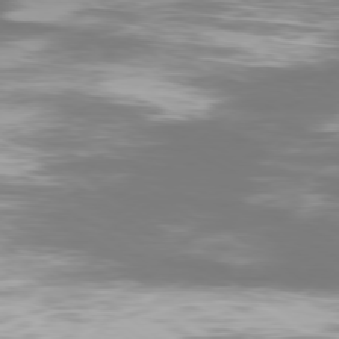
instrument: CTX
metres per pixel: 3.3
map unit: Ap
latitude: -79.0486
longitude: -93.8205
